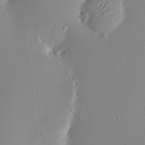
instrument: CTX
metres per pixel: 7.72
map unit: HNhu
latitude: 6.6868
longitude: 6.1605
